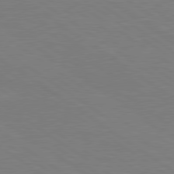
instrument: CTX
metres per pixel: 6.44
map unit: Hpe
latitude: 79.4049
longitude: -125.3103
